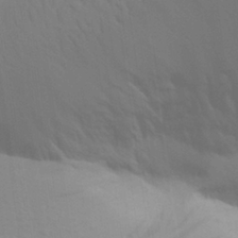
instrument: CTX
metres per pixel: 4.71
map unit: Aa
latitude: 28.2333
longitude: -144.4979
